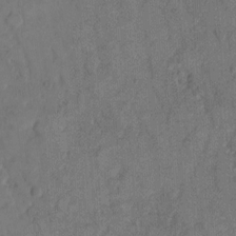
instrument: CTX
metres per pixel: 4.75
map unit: Hto
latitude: 8.0255
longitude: -61.7638
